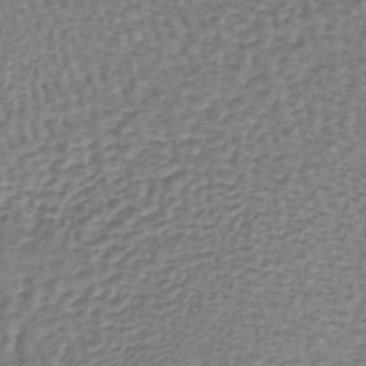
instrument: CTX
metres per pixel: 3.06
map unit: lHb
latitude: -37.7288
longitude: 60.5196
